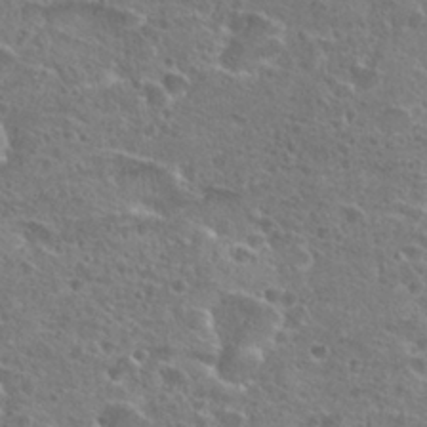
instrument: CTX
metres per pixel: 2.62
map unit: Hto
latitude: 25.5371
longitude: -45.9717
